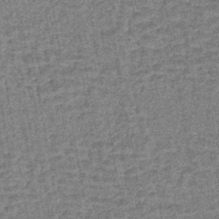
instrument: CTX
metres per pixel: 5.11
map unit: lHb
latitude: -44.0283
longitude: 74.2551
